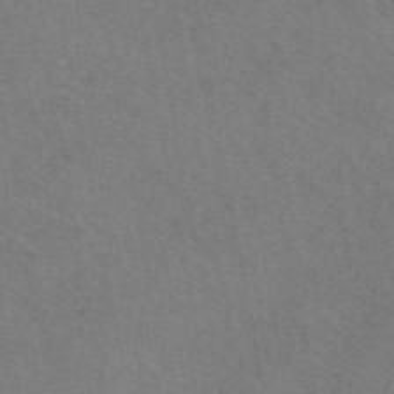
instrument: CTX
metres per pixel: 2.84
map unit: eAb
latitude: 51.6316
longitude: 115.4832
